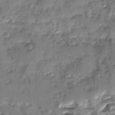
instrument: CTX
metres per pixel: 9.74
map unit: Ave
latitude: 0.9702
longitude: -110.2334
